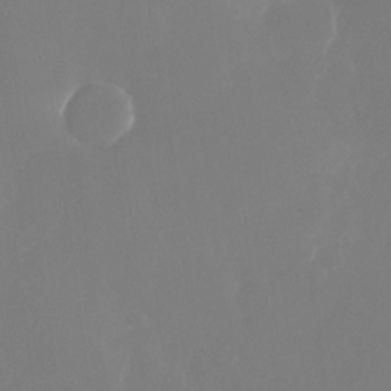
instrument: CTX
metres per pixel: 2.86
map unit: Nhu
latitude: -25.8800
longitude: -72.2334
